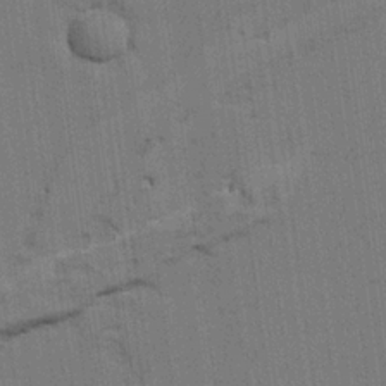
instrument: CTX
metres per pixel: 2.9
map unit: lAvf
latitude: 25.7071
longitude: -111.4238
